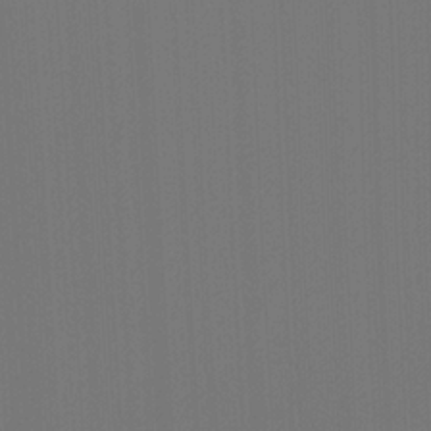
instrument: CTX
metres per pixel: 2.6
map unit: Ht
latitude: -4.7841
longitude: -27.1214
